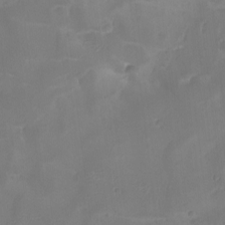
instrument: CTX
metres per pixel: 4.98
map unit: Ave
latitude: -8.2172
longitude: -122.5168
